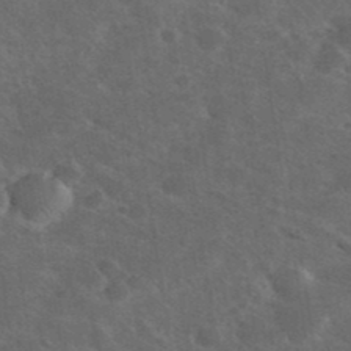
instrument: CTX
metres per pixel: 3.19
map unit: eHh
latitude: 37.6883
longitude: -66.7057
